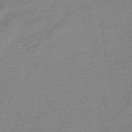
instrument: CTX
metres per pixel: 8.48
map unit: eHb
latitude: -45.4643
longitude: 81.8989
